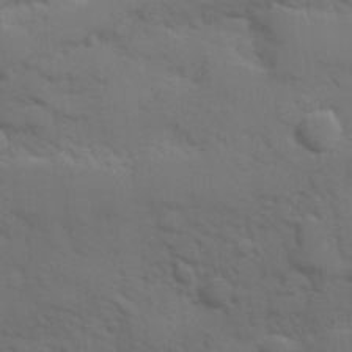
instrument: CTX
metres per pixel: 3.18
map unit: Hve
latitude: 25.4804
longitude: 148.1417
